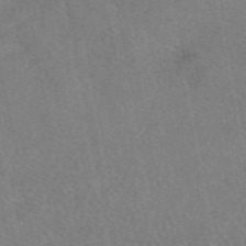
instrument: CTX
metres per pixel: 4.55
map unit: eAb
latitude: 49.5938
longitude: 121.0486
